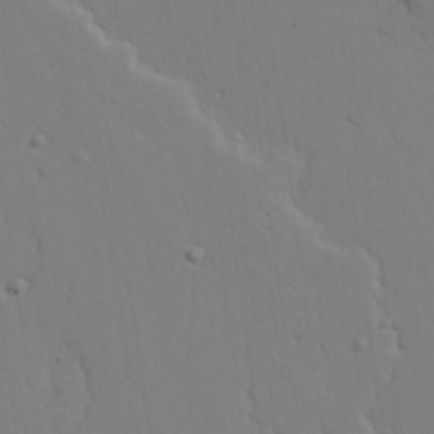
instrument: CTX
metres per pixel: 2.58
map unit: lAvf
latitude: 25.0458
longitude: -109.6882
